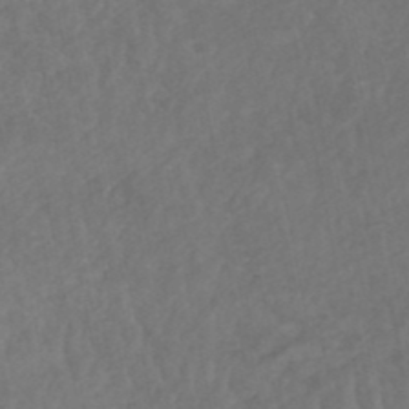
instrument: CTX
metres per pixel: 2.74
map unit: HNhu
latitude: -48.6330
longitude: 97.2943
